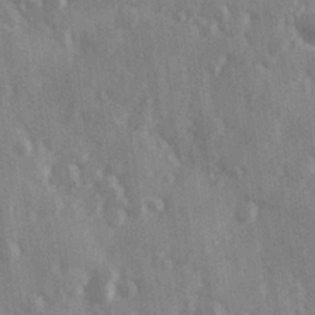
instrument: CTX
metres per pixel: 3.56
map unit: Hve
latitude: 26.4034
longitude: 147.6155
